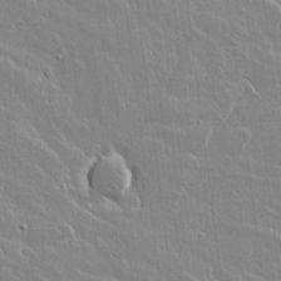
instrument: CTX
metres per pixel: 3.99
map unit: lAvf
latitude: 16.5546
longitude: -127.5182
